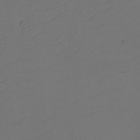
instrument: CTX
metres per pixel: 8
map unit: eHh
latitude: -2.5951
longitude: -74.2145
